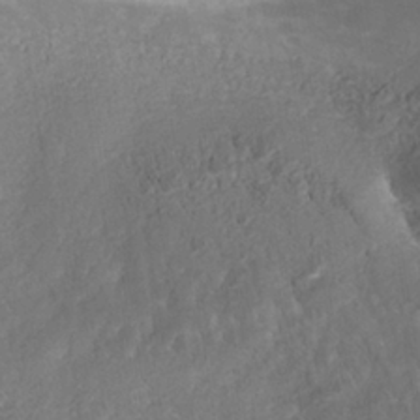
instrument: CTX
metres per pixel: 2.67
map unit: Nhe
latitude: -38.0661
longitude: -118.1011
